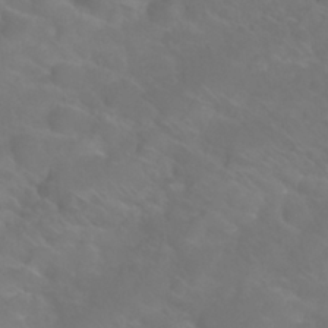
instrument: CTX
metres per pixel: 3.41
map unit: Nhu
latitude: 26.9703
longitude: -55.2915
